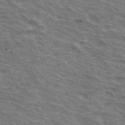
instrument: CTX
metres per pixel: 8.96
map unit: Hto
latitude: 33.5938
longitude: -42.7435
